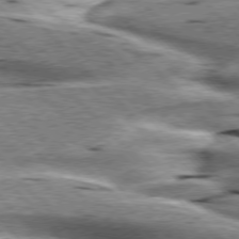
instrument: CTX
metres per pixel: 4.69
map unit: lApd
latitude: 76.0822
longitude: -58.5735
